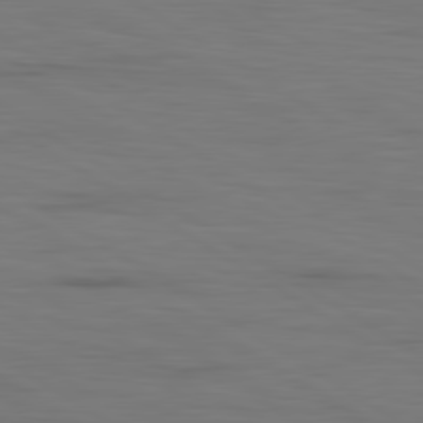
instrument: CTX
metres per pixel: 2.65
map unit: lApd
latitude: 79.9528
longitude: 160.7652
